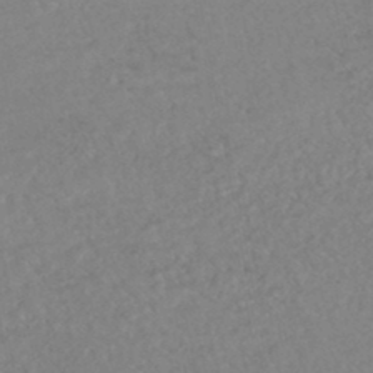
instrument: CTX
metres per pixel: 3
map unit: HNhu
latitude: -45.6722
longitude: 107.3510
